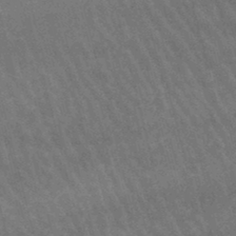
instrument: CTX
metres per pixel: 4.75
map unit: lHb
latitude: -47.1053
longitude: 76.5952
